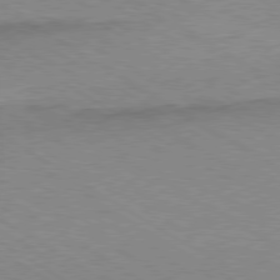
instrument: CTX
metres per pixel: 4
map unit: Hpe
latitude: -80.3307
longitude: 19.1431
